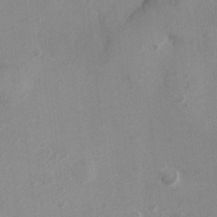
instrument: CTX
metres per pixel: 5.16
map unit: Ht
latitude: 3.2348
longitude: -27.6883
